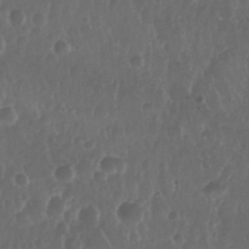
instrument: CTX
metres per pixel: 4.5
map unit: Nhu
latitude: 29.2159
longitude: -56.4978
